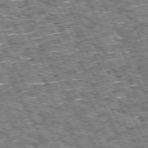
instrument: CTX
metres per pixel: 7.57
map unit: Hpe
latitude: 72.4034
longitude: -125.1592
